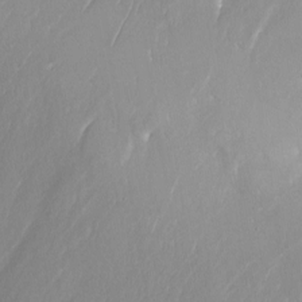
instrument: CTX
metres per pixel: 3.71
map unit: eHh
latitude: -5.1053
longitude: -78.0444
